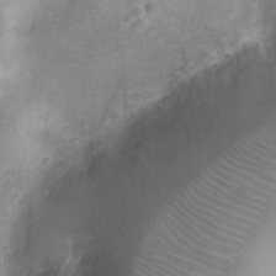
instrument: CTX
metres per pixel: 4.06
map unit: Ht
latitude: -8.9353
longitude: -21.5560
